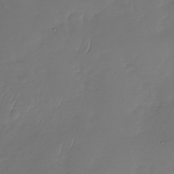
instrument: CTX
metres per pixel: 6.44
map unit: Nhu
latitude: -29.2376
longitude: -60.2333
